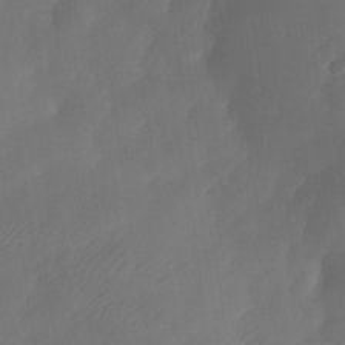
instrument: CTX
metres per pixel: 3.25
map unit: Nhe
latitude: -34.0094
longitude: -144.7435
